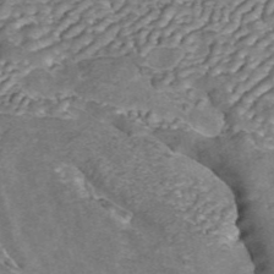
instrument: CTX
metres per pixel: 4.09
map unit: ANa
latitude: 45.1025
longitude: 25.5966
